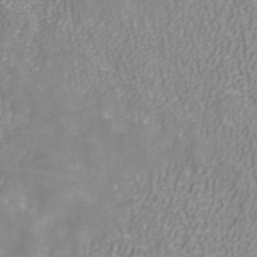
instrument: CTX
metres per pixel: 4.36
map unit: ANa
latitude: 40.4223
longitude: 21.8989
